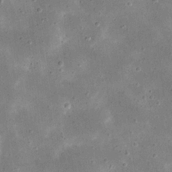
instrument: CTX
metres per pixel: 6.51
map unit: eHh
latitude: 21.4238
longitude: -66.7435
